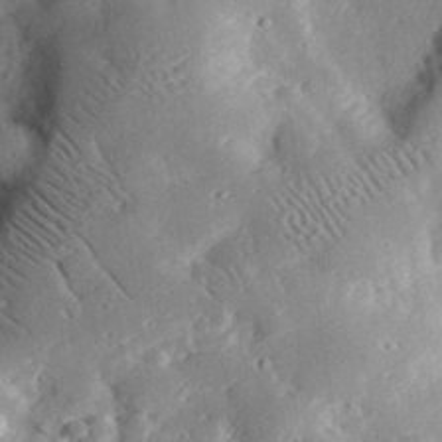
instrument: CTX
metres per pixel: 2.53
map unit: lHvf
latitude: 32.5546
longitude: -85.0648
